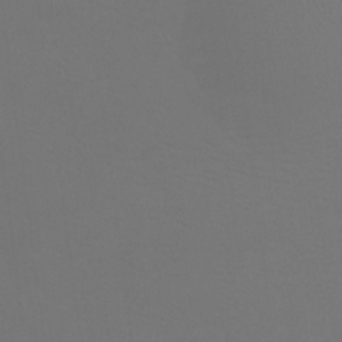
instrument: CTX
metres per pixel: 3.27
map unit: Htu
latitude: -13.6533
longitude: -48.2900
